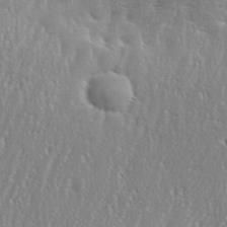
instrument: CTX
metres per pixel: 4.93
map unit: eHh
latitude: 35.3103
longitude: -132.3656
